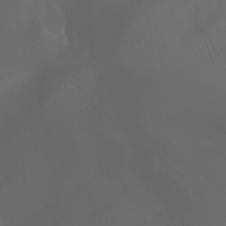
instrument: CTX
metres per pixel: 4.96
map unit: Aa
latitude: -6.6896
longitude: -72.2145
